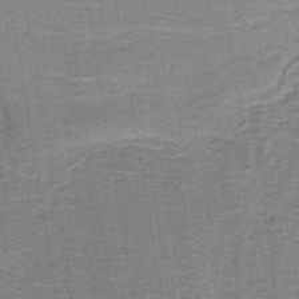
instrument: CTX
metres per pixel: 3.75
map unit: HNb
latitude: -38.9920
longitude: 50.2739
